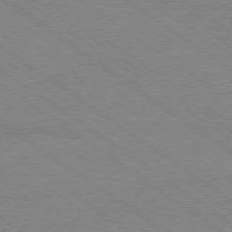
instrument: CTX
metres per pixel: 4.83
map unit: Ap
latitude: -79.2565
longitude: -82.8380
